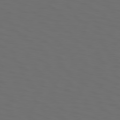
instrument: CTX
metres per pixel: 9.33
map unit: Hpe
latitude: 74.1200
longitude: -125.8016
